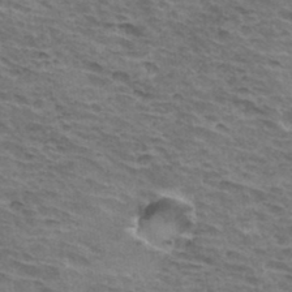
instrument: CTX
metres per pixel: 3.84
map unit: Hto
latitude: 34.3656
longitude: -43.0081
